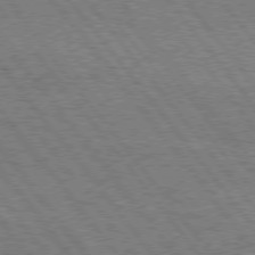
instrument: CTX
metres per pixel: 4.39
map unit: Hpe
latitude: 75.2915
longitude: -139.0458
